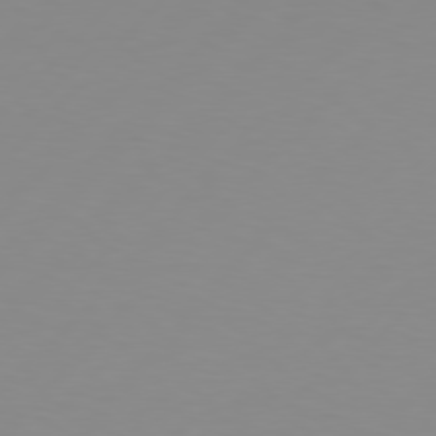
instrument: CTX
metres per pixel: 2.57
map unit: Hpe
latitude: 77.4615
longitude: -123.8205
